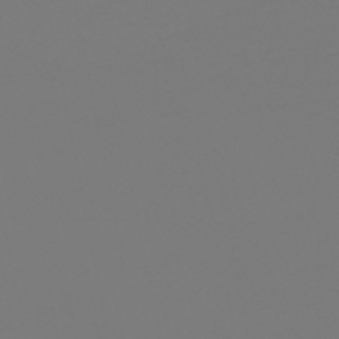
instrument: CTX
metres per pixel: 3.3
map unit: HNb
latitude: -46.7652
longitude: 55.9556
